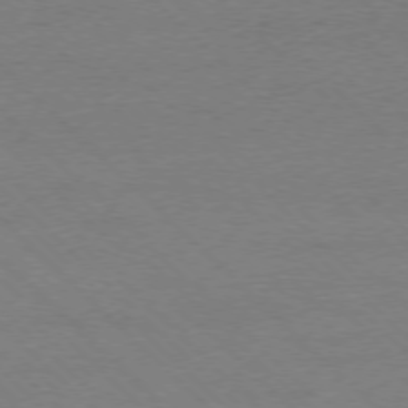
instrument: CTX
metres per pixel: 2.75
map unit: Ap
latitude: -77.4454
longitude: -86.5734
